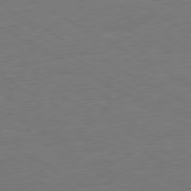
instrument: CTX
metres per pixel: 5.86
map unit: Ap
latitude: -79.6533
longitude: -57.1781
